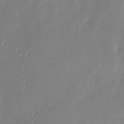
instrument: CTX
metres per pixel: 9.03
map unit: Nhu
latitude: -29.7667
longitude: -77.8016
